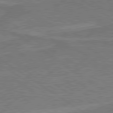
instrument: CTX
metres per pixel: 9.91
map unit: lApd
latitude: 79.9150
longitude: 166.2550
